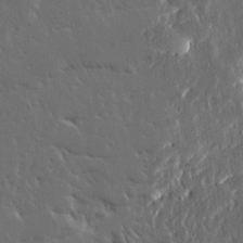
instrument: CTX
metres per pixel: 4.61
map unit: Ave
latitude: 14.9136
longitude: -139.1214
